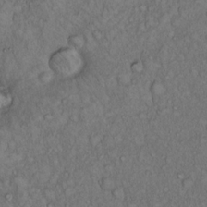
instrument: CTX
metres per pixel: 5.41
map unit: Hto
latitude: 15.6127
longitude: -57.1781
